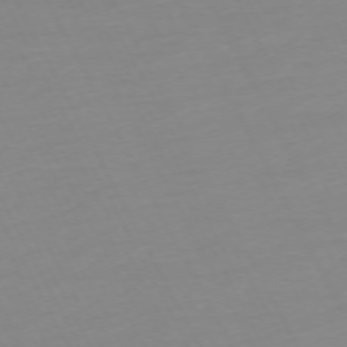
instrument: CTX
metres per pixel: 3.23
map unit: Ap
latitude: -73.3132
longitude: -69.5371
